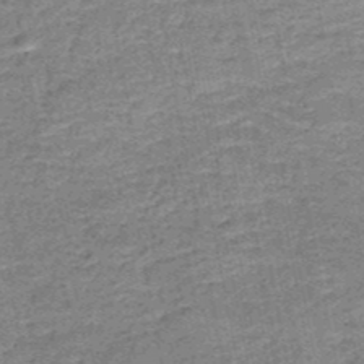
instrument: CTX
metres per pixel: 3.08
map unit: HNb
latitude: -50.6518
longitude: -49.8016
